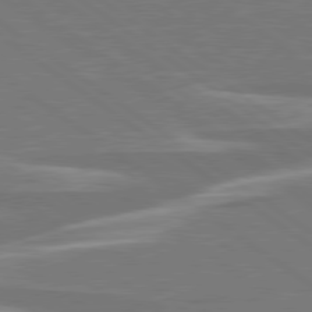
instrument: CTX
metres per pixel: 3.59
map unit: lApd
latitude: 78.9703
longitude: -94.9703
